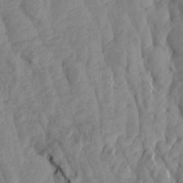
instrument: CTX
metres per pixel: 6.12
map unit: Aa
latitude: 19.3292
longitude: -146.5357
